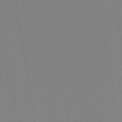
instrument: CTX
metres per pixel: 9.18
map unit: eHh
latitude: -43.2564
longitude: -31.9151
